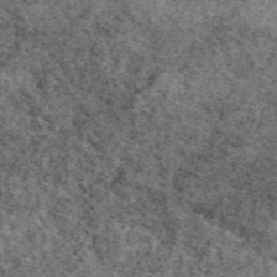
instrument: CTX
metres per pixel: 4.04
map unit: eAb
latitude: 48.5168
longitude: 104.3495
